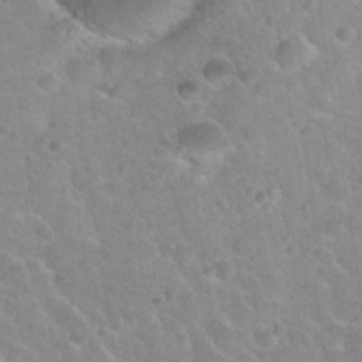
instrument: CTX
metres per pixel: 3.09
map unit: Nhu
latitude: 31.5371
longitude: -52.0633
